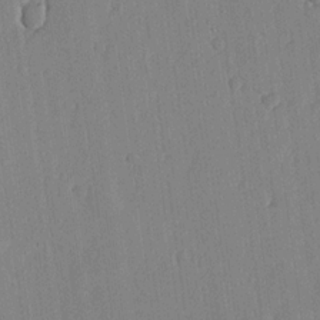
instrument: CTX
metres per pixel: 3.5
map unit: lHvf
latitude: 18.3278
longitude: -115.0836
